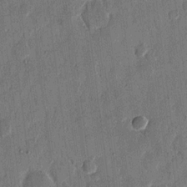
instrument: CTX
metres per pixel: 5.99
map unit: eHh
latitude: 13.2159
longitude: -68.5924
